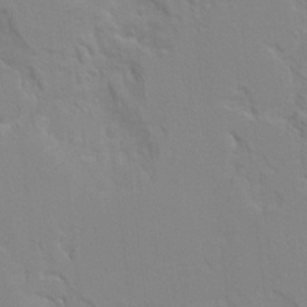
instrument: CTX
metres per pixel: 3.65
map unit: Hto
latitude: 7.2537
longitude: -34.6679
